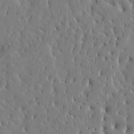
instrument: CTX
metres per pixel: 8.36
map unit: Htu
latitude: -2.6140
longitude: 168.6896
